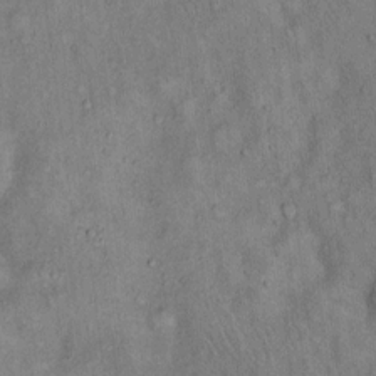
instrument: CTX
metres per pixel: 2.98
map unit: Hto
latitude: 14.8191
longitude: -58.9514
